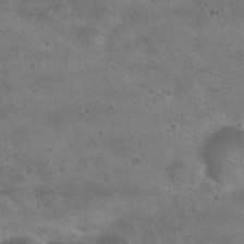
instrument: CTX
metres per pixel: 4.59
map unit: Hto
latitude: 22.7813
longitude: -48.4790
